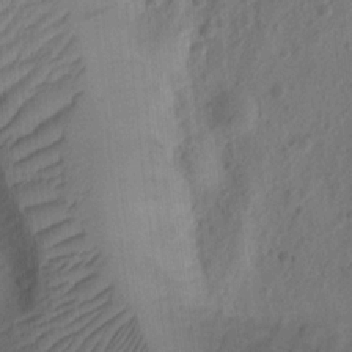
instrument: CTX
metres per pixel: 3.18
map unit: Ht
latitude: 10.7624
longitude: -75.2537
